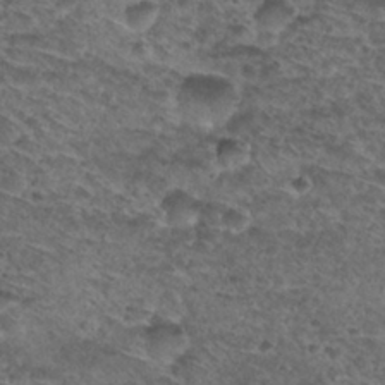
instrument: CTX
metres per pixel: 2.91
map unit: Nhu
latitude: 29.9150
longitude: -49.6505
